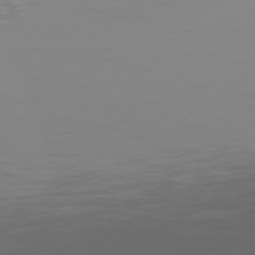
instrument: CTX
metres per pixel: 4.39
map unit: Hpe
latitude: 75.3671
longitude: -125.8016
